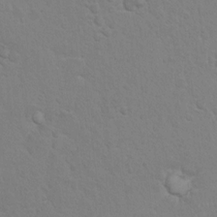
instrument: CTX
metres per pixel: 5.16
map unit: Hto
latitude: 10.2712
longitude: -35.6127
